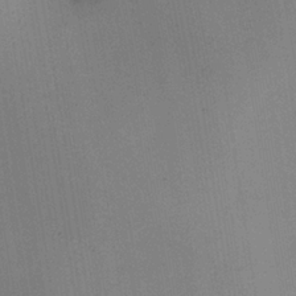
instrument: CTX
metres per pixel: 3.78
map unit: HNhu
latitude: 12.9514
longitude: 11.2943
